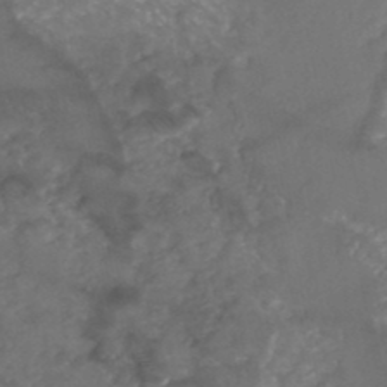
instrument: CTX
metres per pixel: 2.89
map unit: Nhe
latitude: -48.8597
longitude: -173.0647
